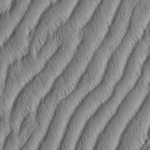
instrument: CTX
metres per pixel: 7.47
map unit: Aa
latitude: 7.2537
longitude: -131.2726
